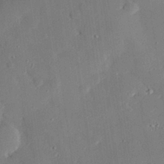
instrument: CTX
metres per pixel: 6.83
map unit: eHh
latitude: 29.3104
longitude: -81.2159
